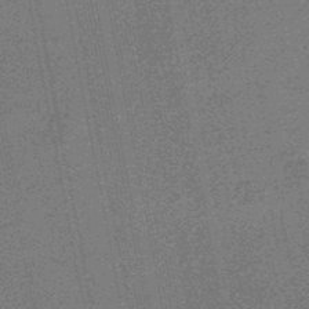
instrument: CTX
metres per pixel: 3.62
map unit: HNhu
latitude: -48.1606
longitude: 98.9730
